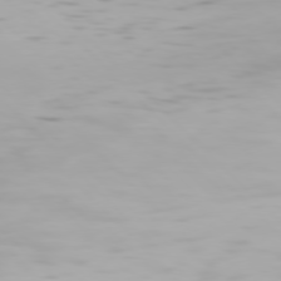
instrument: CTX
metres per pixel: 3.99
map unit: Hpe
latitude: 76.4601
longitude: -134.4223
